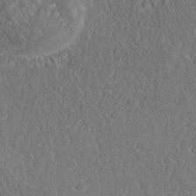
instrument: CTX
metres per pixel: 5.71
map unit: Nhu
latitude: -39.7478
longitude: -84.6302
